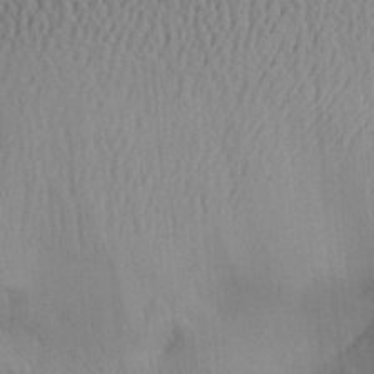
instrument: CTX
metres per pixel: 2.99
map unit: Aa
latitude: 24.2144
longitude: -134.1389
